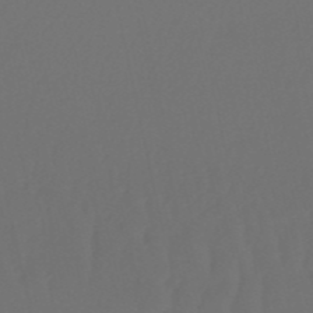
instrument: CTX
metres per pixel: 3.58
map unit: eHb
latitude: -50.8786
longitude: 76.6707
